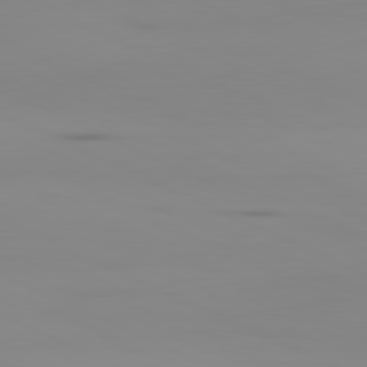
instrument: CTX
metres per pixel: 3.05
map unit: Ap
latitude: -81.3132
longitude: -61.7827
